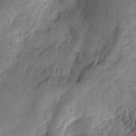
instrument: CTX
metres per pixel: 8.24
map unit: Htu
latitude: -2.0283
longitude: -176.7057
